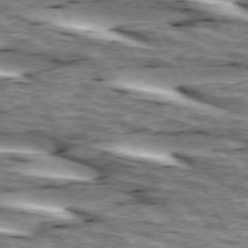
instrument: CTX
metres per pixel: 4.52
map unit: lApd
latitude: 73.8017
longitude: -55.1781
